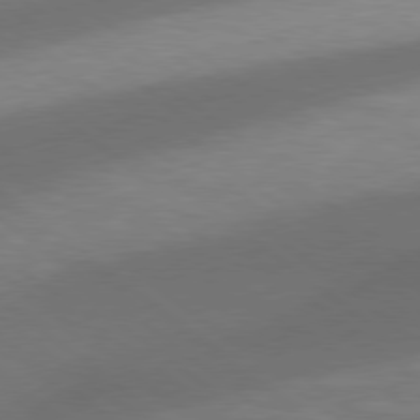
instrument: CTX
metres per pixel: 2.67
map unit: Hpe
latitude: 78.6491
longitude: -151.7449
